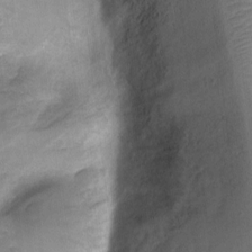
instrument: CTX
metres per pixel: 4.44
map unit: Ht
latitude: -2.8974
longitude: -28.7057
